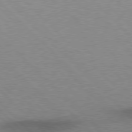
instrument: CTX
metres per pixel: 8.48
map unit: Hpe
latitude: 77.5749
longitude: -152.9136
